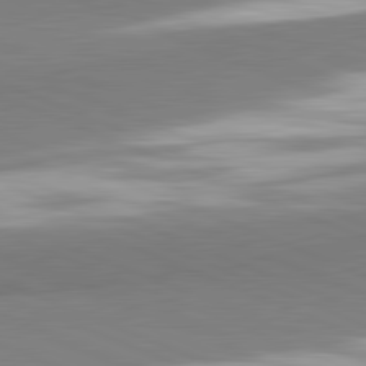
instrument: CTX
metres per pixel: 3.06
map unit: lApd
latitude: 81.9717
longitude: 160.6707
